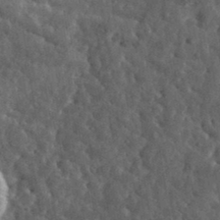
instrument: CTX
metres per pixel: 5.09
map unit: eHh
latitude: 36.6680
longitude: -79.8395
